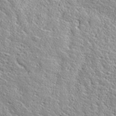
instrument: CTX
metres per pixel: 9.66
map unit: ANa
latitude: 36.8002
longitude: 14.5196
